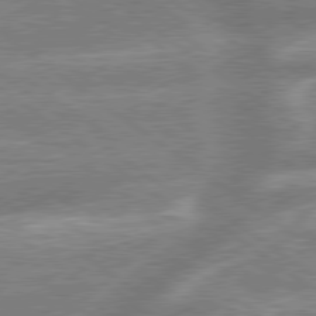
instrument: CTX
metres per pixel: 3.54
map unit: lApd
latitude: 79.2348
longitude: -158.9514
